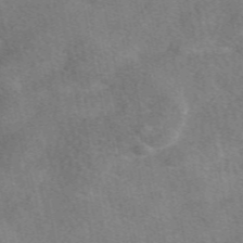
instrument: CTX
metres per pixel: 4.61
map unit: eAb
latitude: 49.4048
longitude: 121.2376
